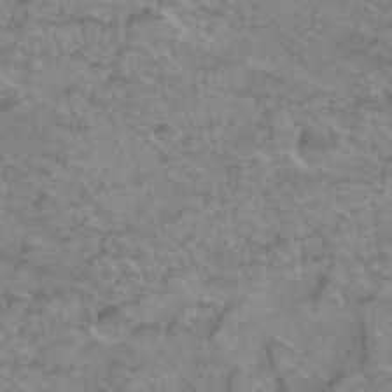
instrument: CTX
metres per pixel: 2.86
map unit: Hto
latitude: 38.6301
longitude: -45.1970
